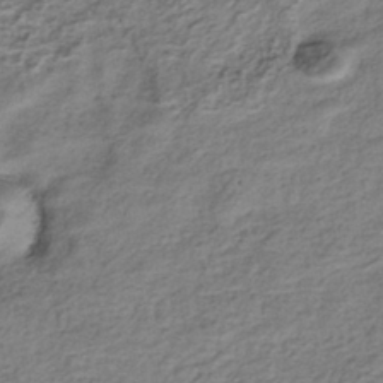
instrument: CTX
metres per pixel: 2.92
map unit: HNhu
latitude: -39.9367
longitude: 103.2187
